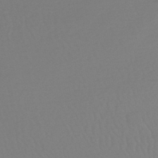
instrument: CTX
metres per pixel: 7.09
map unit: HNhu
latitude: -49.0487
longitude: 101.0675
